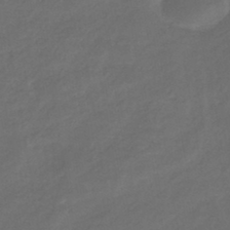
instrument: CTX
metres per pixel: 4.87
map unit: eHb
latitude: -43.5399
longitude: 87.0109
